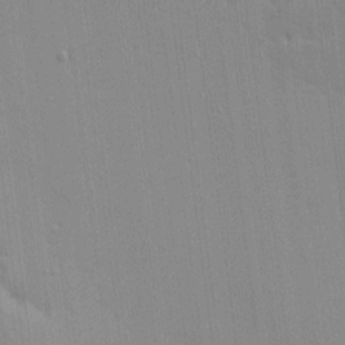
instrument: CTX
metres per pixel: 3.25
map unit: Ave
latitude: 9.4804
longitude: -102.7624
